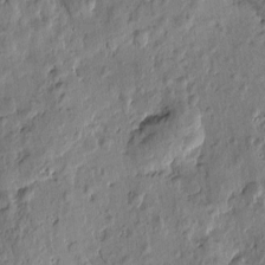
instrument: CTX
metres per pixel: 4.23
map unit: Htu
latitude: -0.2551
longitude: -176.4034
